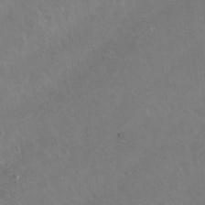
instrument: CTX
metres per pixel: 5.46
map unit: Hto
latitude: -14.0472
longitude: -42.1200
